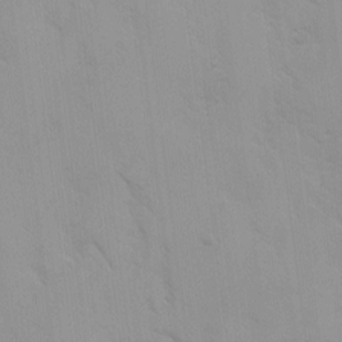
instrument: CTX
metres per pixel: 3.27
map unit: Ave
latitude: 9.0836
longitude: -103.5560
